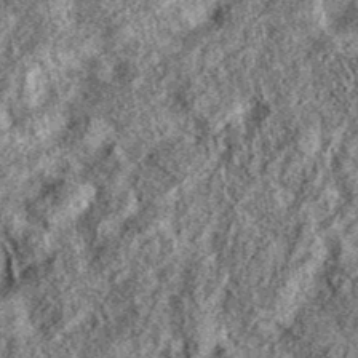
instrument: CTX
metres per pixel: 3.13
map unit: eAb
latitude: 37.8583
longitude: 106.0850
